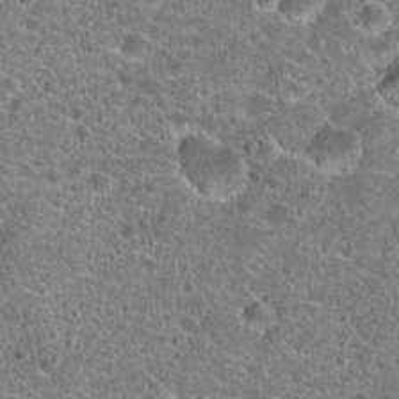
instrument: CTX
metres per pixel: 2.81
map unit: Hto
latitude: 20.4979
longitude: -42.2712
